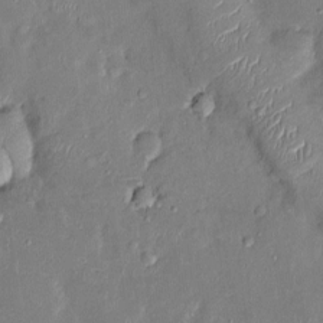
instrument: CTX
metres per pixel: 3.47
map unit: Ht
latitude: -4.7274
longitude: -14.0822
